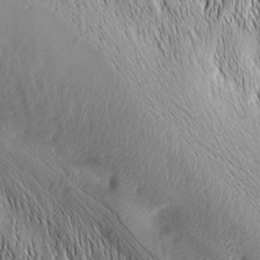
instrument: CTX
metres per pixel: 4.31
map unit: Nhu
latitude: -5.5966
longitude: -152.0255
